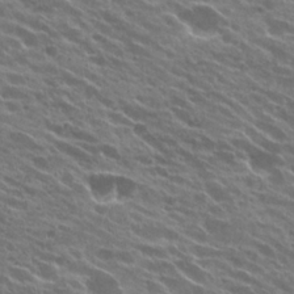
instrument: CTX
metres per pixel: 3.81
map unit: Hto
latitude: 24.4601
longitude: -37.4049
